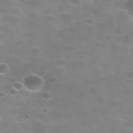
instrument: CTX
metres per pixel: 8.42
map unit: Nhu
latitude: 27.5938
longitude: -50.1766
